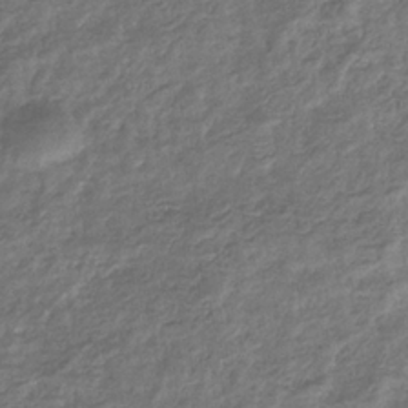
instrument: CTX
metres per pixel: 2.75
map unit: eHb
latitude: -34.3873
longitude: 79.8800
